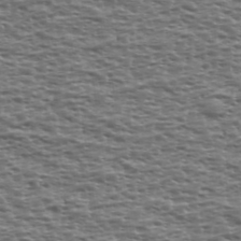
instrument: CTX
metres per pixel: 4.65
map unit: Ave
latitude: 39.3671
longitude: -112.5168
